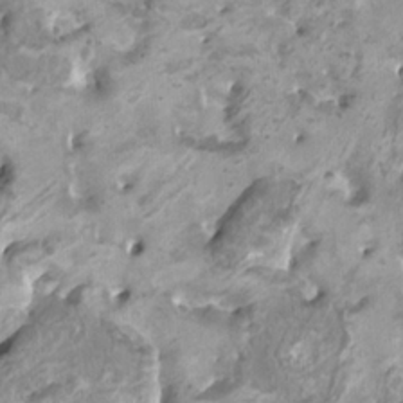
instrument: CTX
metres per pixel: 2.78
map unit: HNhu
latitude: 3.4993
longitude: -2.8758
